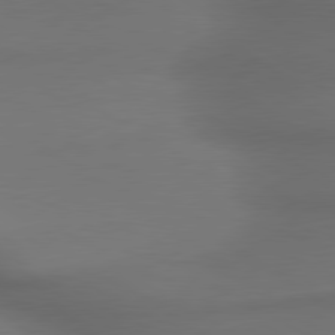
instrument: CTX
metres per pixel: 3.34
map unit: lApd
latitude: 79.9717
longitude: -173.9150
